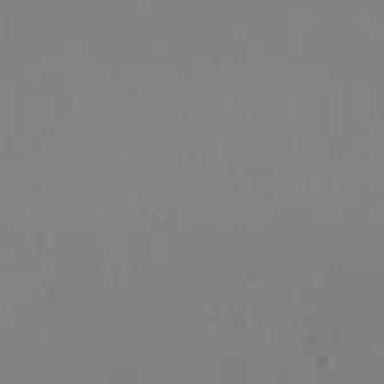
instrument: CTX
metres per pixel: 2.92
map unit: HNhu
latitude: -43.8611
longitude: 94.6707
